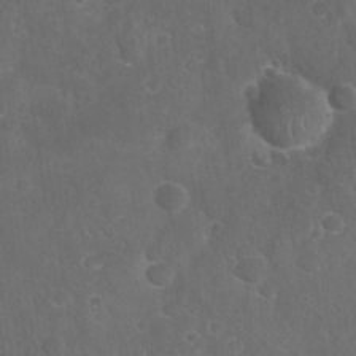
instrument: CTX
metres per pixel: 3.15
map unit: Nhu
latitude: 27.4804
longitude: -63.1026
